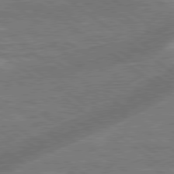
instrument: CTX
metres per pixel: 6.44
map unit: lApd
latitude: 79.3860
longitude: 173.8989
